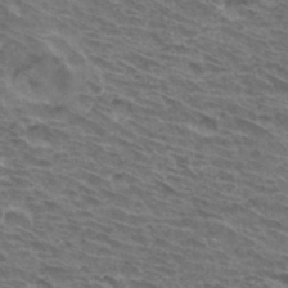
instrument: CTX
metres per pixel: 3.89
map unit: Hto
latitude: 33.9528
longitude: -41.2159
